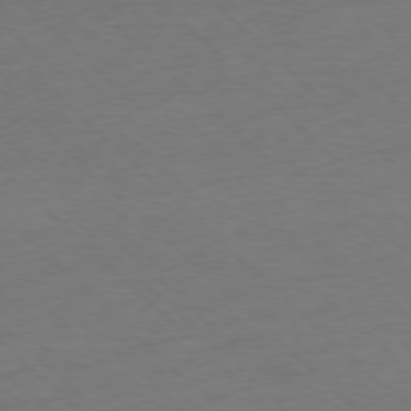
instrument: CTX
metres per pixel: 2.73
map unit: Ap
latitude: -77.5588
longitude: -85.1214
